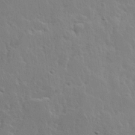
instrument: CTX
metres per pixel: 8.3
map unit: Ave
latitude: 14.4034
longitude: -135.4993
